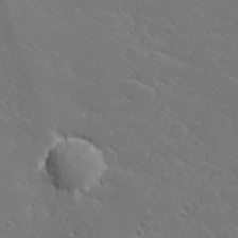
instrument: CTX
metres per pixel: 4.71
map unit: lHvf
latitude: 26.6869
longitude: 142.5951
